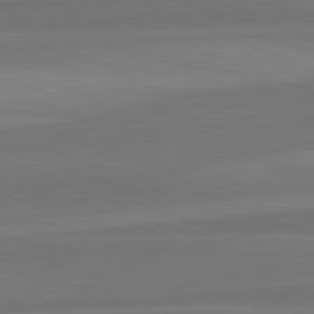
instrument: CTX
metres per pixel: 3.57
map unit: lApd
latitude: 82.6301
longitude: 157.2943
